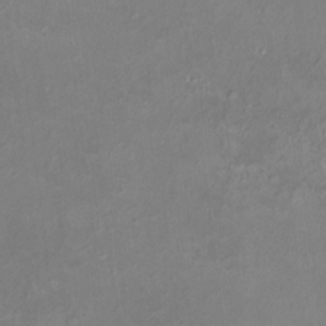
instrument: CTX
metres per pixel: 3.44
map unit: HNhu
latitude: 5.5371
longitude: 10.0472
